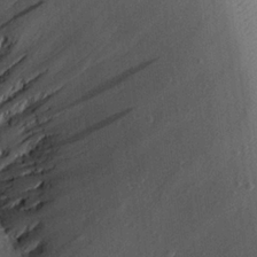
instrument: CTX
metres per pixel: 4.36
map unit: Aa
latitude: 21.3104
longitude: -143.4427
